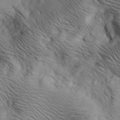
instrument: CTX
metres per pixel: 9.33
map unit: lAa
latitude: 19.0080
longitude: -139.9906
